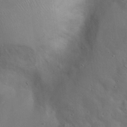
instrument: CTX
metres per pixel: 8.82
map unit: Hto
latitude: 17.8583
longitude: -53.3293
